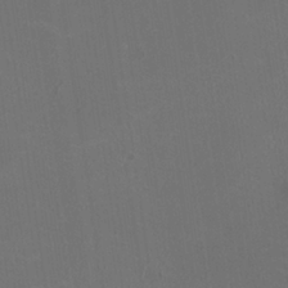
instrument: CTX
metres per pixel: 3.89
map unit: HNhu
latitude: -1.0676
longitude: -1.0836
